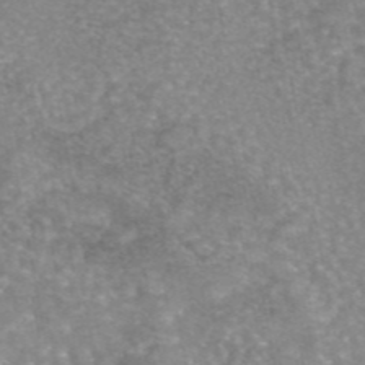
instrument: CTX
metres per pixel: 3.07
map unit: eAb
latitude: 45.7072
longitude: 104.6896
